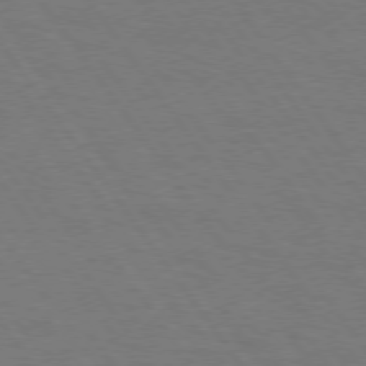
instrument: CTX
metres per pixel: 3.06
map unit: Hpe
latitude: 74.6491
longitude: -140.9324
